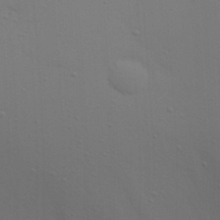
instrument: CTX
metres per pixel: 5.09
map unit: Nhu
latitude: 21.0081
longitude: -73.1026
